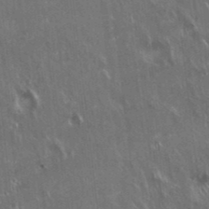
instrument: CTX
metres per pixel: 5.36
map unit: Hto
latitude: 18.3089
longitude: -57.2536
